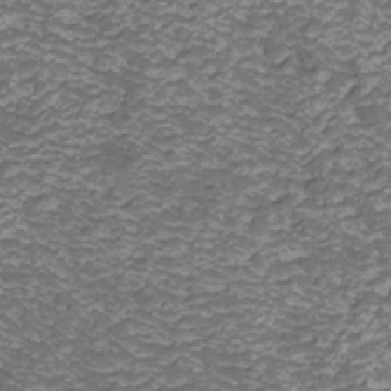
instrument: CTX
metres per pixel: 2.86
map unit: Nhu
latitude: -0.8219
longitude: -79.2726
